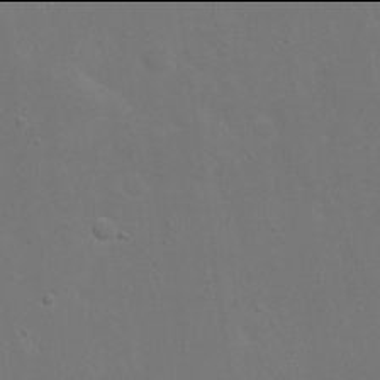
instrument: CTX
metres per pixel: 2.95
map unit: eHh
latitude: 17.9906
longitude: -71.6316
